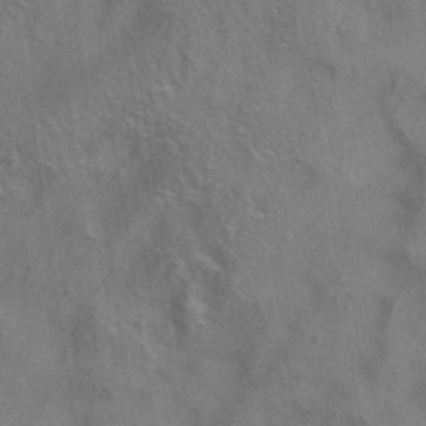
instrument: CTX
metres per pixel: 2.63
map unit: eAb
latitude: 35.0458
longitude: 111.7855
